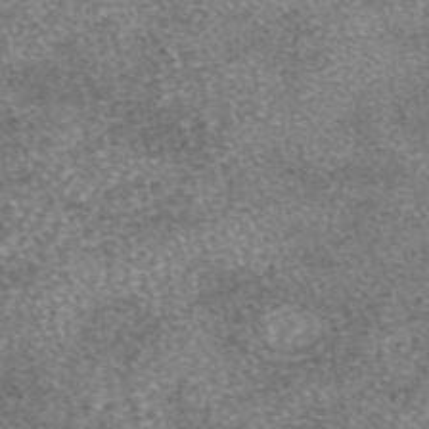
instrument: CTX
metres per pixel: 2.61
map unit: eAb
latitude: 46.1578
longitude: 103.2565
